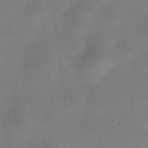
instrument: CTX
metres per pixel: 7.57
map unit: HNhu
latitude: 8.8380
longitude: 9.9556
